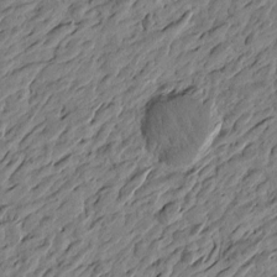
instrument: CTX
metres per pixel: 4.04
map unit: Htu
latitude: -3.9556
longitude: -179.4994
